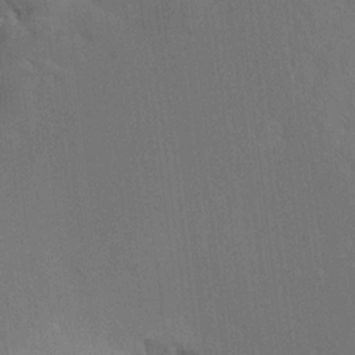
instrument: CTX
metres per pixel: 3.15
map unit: Aa
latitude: 10.3656
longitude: -142.4412
